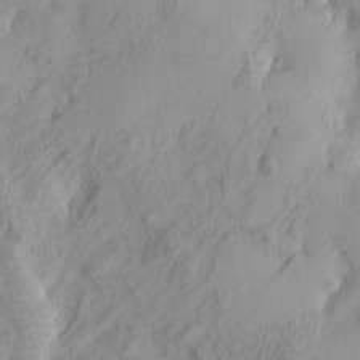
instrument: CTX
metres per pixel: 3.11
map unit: eHh
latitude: -1.8990
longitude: 15.9367
